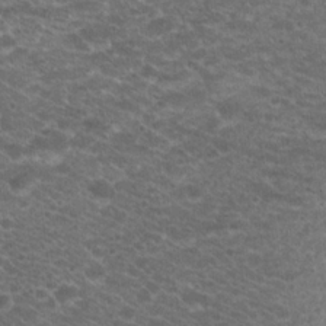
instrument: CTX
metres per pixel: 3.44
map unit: Hto
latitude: 19.6505
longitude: -37.1592
